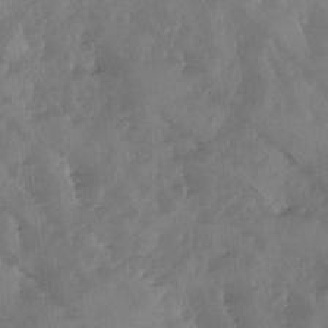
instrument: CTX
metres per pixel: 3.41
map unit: Ave
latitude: -10.2362
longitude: -118.2144
